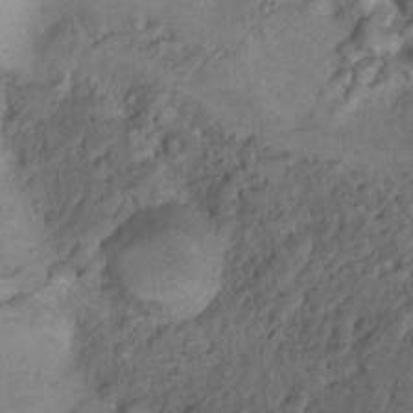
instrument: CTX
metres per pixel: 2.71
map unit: Nhu
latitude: 12.4412
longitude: -28.3089
